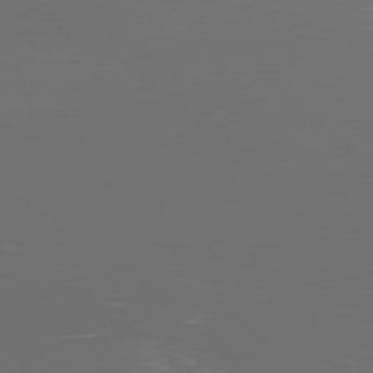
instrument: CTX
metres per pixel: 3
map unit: Ap
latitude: -77.1242
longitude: -81.8016
